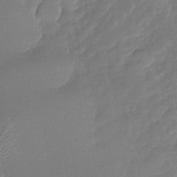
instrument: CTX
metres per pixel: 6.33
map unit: Nhu
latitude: -28.5763
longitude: -61.0269
